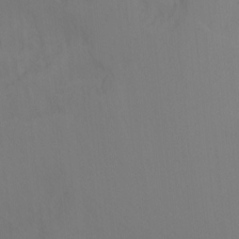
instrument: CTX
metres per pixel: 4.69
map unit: Ht
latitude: -10.3117
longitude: -46.2901
